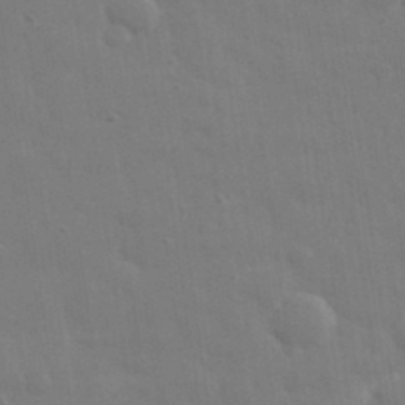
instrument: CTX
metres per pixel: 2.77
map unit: eHh
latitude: 33.3104
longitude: -70.3278
